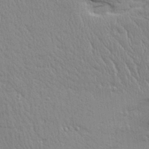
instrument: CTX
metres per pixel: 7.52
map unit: Aa
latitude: 31.5749
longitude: -144.7624
